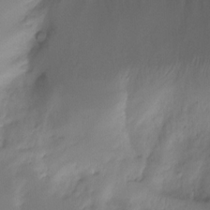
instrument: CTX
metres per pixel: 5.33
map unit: Ht
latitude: -16.0661
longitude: -45.1403
